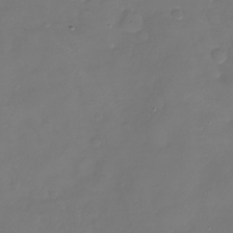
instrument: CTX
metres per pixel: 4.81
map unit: Nhu
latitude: -26.6140
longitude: -57.7071
